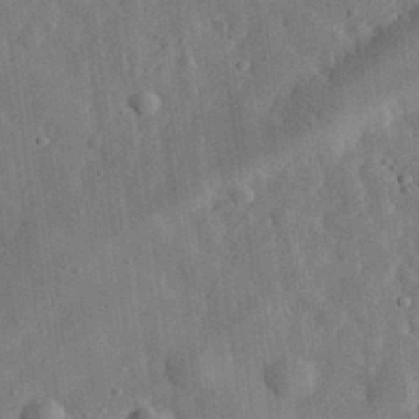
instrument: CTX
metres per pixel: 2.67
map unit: eHh
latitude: 31.4238
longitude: -76.9324
